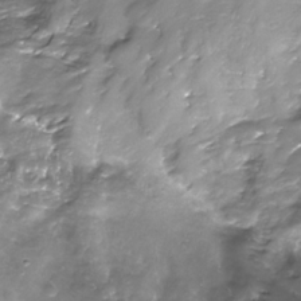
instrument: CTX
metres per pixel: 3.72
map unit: Nhe
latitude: -32.4062
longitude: -93.1781
